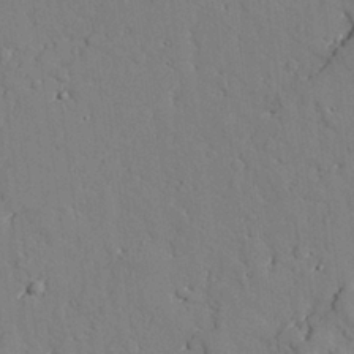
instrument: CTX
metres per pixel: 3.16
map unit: lAvf
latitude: 25.8772
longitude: -110.2523
